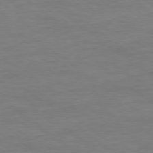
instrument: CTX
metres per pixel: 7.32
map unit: Ap
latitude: -78.8975
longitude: -89.0837
